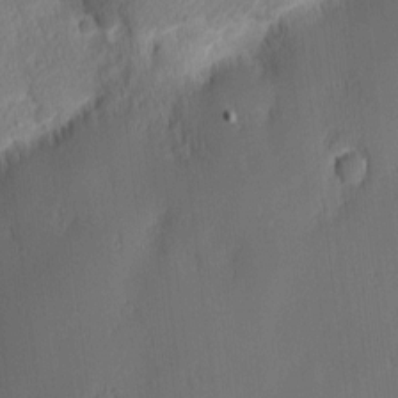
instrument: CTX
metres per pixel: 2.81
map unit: Nhu
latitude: 3.0269
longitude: -76.1011
